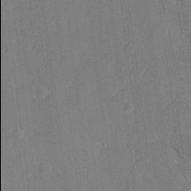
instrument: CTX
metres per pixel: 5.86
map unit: lHvf
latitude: 23.9906
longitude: 142.0094
